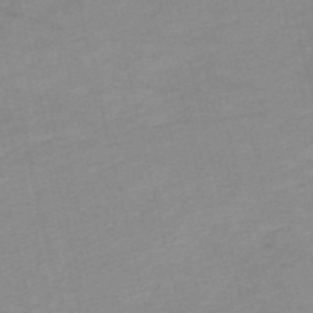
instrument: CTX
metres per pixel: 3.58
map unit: HNb
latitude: -53.9556
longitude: -47.9339
